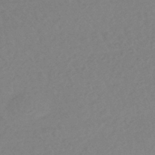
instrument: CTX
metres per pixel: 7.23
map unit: HNhu
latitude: -44.9353
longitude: 91.4077
